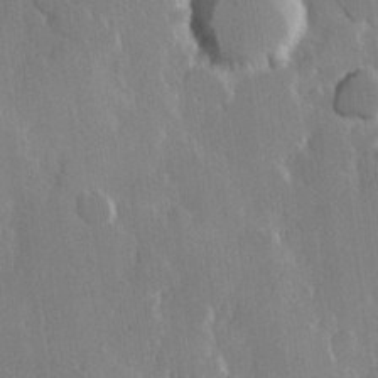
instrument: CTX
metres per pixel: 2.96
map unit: Hve
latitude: 23.1781
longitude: 147.2754
